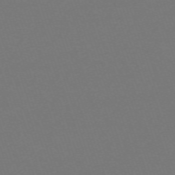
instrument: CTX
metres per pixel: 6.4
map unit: eHh
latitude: -63.5021
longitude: 52.0472
